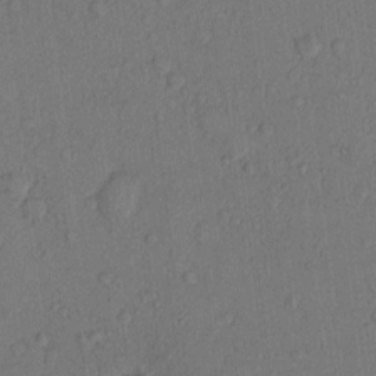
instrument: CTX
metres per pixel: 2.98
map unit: Hto
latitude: 10.4790
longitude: -58.4412
